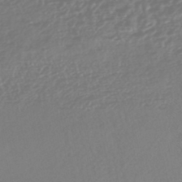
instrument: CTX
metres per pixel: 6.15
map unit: HNhu
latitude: -45.5588
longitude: 107.1431
